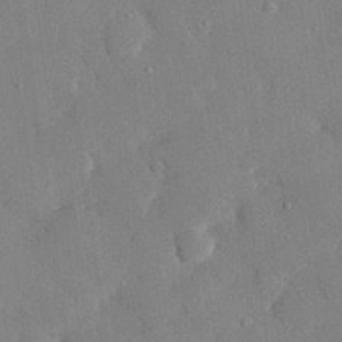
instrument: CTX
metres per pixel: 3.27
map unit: eHh
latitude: 27.9528
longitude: -80.7624
